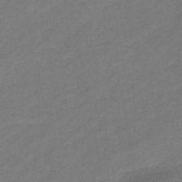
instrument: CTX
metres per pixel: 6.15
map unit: eHb
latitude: -43.8233
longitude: 86.3306
